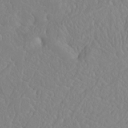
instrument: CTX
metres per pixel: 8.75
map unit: Nhu
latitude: 23.5560
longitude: -64.4790
